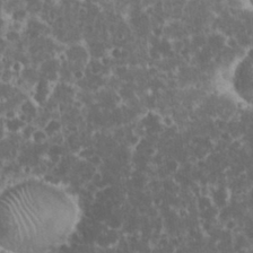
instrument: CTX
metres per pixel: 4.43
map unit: eHh
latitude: 33.6694
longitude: -61.9717
